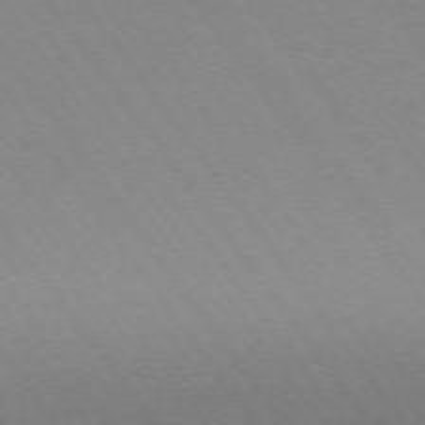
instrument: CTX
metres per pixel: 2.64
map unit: Ap
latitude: -74.6519
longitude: -77.5560
